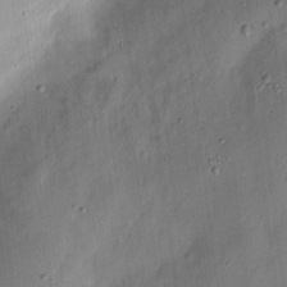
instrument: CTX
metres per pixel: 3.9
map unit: eHh
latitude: 7.8772
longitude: -72.1011
